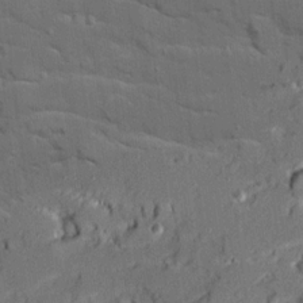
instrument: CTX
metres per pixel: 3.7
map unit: Ave
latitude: 18.8947
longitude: -128.4601
